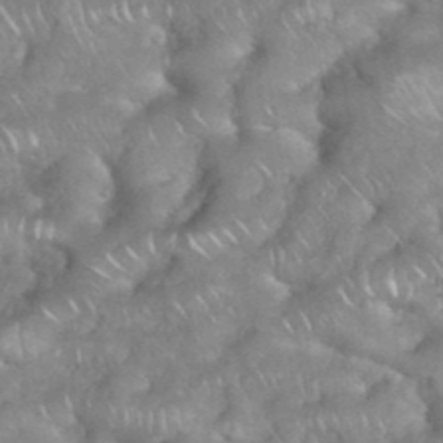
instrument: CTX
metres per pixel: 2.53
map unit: eHh
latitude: 38.7624
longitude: -58.4223
